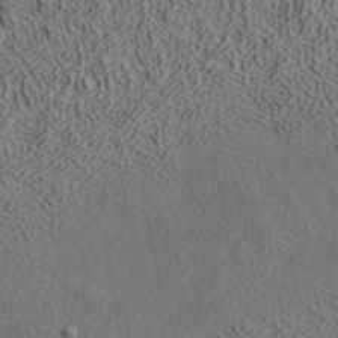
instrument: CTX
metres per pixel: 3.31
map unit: ANa
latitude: 39.1025
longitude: 22.3495
